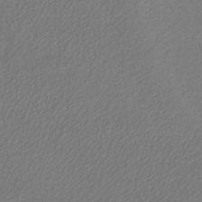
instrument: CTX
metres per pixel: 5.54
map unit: lHb
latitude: -43.1431
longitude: 70.6519
